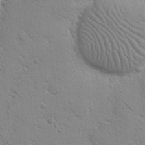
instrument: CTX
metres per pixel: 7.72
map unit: Nhu
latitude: 16.9136
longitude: -78.4601
